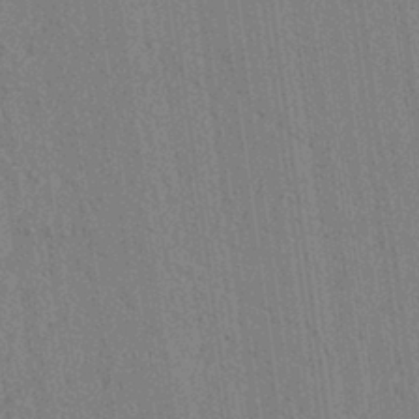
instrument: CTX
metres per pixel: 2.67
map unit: lAvf
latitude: 6.8380
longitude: 164.6330
